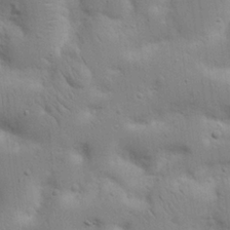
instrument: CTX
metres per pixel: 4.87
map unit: Nhu
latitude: 17.4615
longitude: -75.1592
